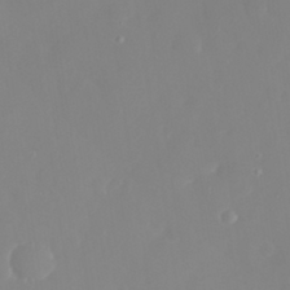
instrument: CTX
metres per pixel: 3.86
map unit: eHh
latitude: 31.5749
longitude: -59.2726
